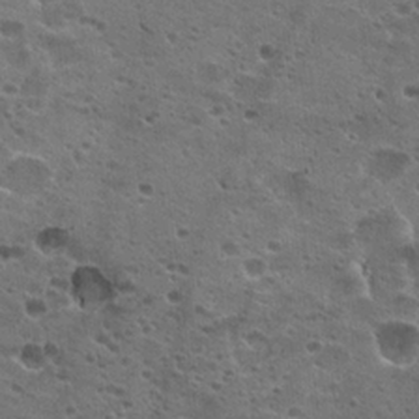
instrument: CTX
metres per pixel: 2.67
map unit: Hto
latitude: 22.4034
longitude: -42.5735
